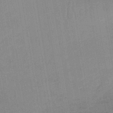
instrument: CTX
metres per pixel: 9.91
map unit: lHb
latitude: -41.1431
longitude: 60.6896
